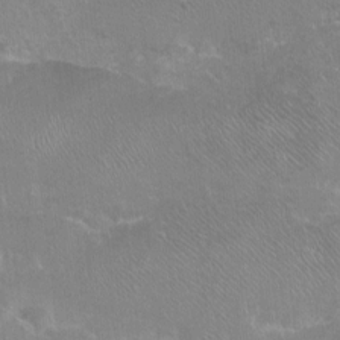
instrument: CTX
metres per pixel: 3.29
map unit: Ht
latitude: -6.7652
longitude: -36.6680
